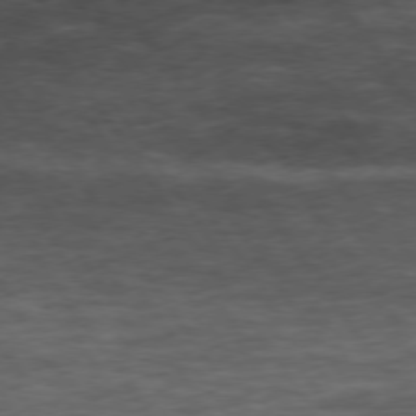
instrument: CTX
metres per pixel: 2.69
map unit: Hpe
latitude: 74.1389
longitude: -142.7246
